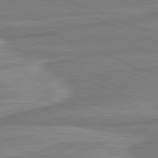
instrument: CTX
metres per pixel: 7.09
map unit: lApd
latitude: 81.7450
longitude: -175.0270
